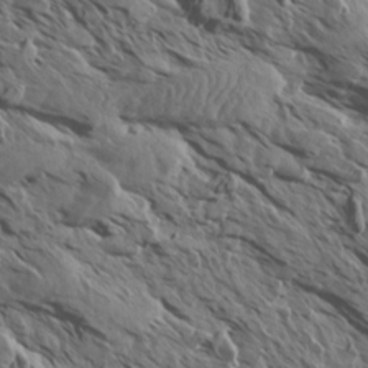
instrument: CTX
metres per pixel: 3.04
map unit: Aa
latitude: 13.9339
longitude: -143.3104
